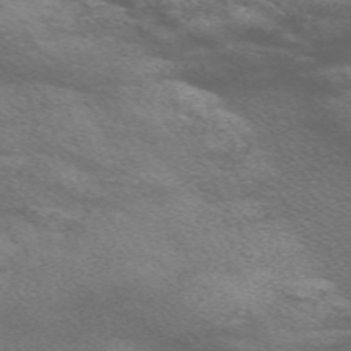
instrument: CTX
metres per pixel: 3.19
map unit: Nve
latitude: -59.0297
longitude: 66.2550
